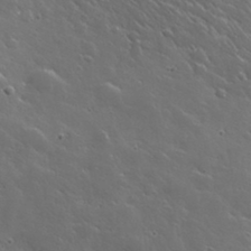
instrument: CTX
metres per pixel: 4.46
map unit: lHvf
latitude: 35.7827
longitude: -91.3671
